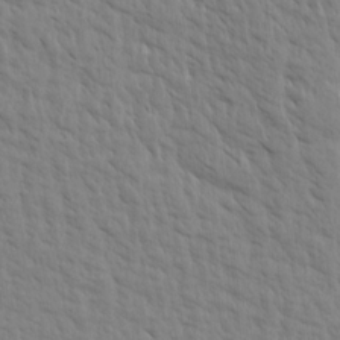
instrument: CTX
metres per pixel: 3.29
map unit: Aa
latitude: 15.4049
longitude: -142.4412
